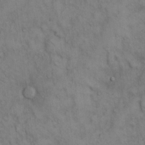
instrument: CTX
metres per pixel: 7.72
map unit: Hto
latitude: 12.7246
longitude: -59.7639
